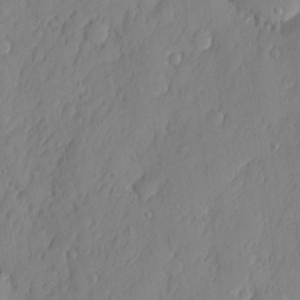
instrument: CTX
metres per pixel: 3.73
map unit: eHh
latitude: 4.6113
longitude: -76.2522
